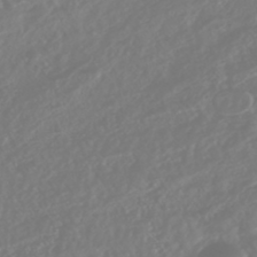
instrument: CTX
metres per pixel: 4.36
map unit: HNhu
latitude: -45.5399
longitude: 104.1228
